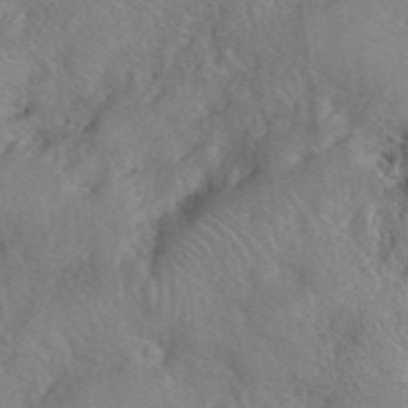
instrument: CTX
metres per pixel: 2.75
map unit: eHh
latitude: 40.1766
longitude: -56.2144
